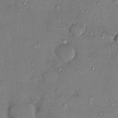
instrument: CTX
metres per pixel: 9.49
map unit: Ht
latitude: -4.3117
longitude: -14.2712
